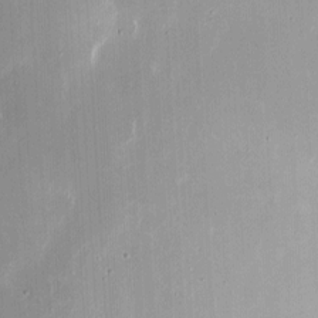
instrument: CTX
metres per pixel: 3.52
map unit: eHh
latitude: 4.4412
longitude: -68.8758
